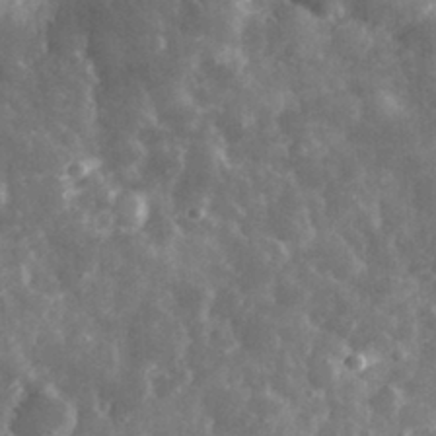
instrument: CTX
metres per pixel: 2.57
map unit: eHh
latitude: 31.6505
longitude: -71.6127
